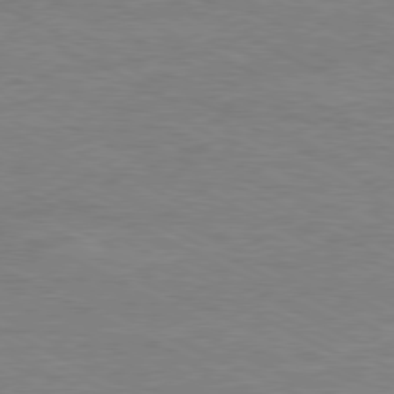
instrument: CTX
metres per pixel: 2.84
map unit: Ap
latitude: -80.7841
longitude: -85.3671
